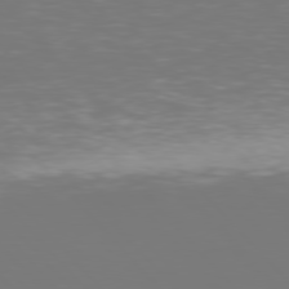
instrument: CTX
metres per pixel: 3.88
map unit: Hpe
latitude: 76.9513
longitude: -170.1578
